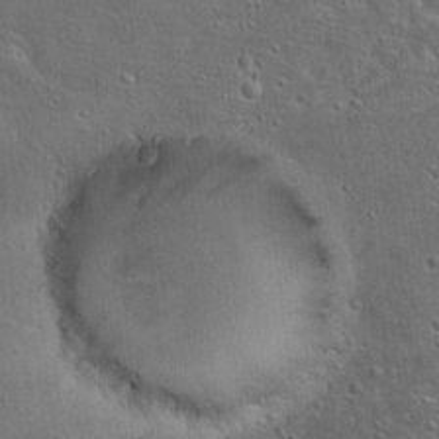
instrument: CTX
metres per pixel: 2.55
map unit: Hto
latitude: 15.7828
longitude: -37.7072
